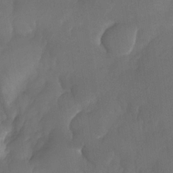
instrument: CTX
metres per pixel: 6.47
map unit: Nhe
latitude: -33.6344
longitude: -145.5749
